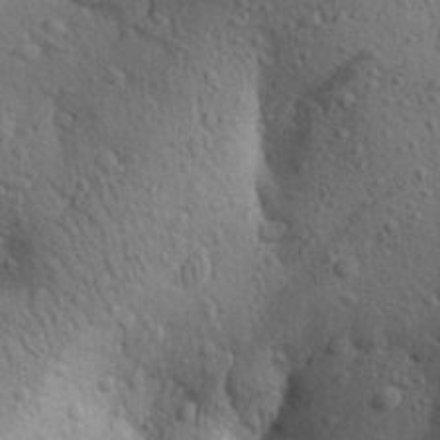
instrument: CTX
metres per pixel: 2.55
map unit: Aa
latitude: 25.8961
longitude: -148.5168
